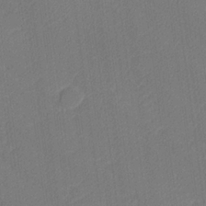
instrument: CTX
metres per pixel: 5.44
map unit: lHvf
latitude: 25.9339
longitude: 141.5777
